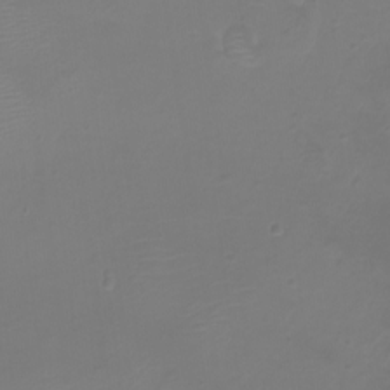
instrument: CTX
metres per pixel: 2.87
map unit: Nhu
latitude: -8.9919
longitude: -71.0458
